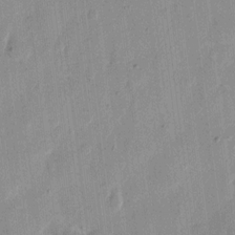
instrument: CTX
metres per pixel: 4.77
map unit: eHh
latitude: 11.8961
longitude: -68.8758
